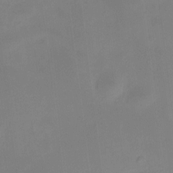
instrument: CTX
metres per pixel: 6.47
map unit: HNhu
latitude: 8.9325
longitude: 10.0094
